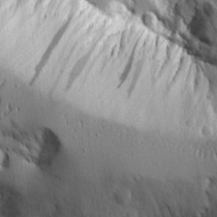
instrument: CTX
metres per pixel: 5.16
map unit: Aa
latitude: 20.9514
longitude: -124.1577
